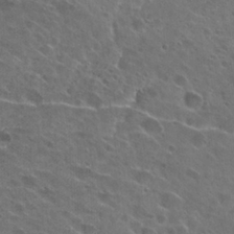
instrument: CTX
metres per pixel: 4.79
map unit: Hto
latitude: 26.3467
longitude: -43.6883
